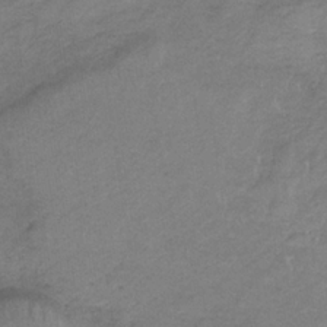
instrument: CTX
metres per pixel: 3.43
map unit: HNb
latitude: -33.5588
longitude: 58.3684
